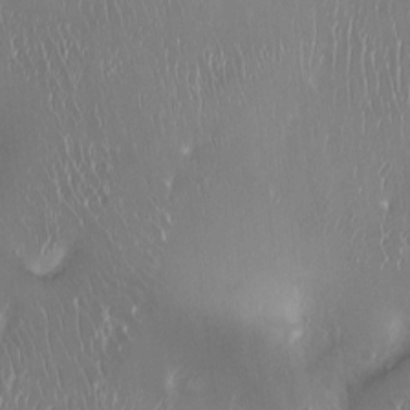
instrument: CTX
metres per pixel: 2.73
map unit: Ht
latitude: -14.7652
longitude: -41.3670
